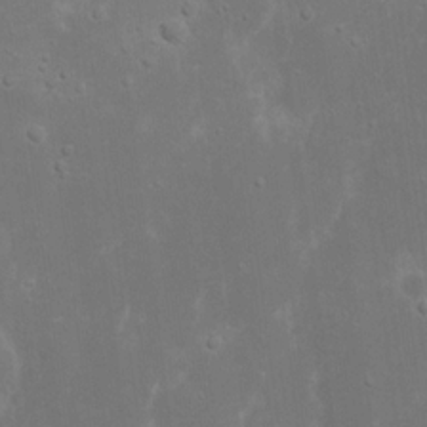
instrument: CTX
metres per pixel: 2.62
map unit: eHh
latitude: 17.2159
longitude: -72.5168
